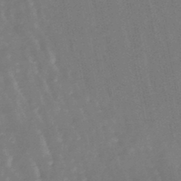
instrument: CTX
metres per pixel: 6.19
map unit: lHb
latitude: -47.4454
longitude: 78.9352
